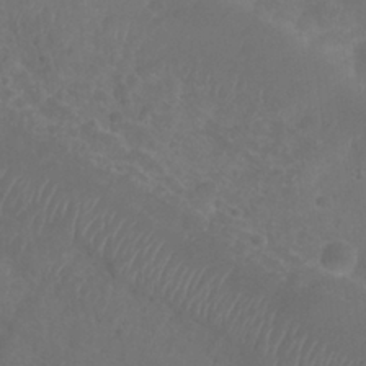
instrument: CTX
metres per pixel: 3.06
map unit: Nhu
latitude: 28.0822
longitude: -55.2537
